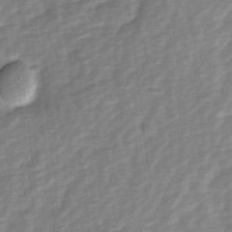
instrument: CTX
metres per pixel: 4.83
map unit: Ave
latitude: 1.1214
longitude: -112.2900
